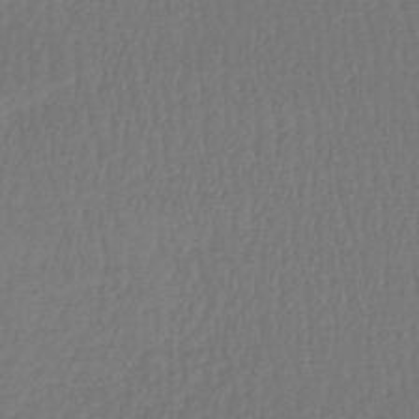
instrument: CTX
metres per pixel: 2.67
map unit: lHb
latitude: -47.9178
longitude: 62.1416
